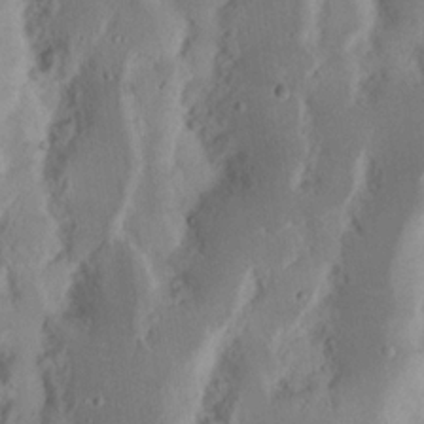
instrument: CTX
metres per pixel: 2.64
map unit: Nhu
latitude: 16.5546
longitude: -74.0822
